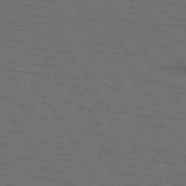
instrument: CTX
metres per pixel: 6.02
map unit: lApd
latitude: 73.1593
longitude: -74.2145
